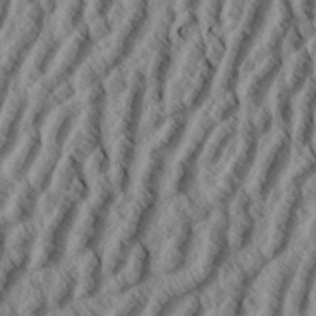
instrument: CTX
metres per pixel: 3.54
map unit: eHh
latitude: 34.3656
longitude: -139.2348
